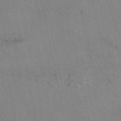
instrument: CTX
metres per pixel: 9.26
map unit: eAb
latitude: 49.9717
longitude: 104.5573
